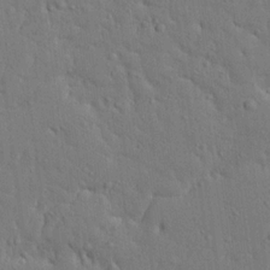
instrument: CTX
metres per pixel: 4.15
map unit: Ave
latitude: 17.8961
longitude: -141.1592
